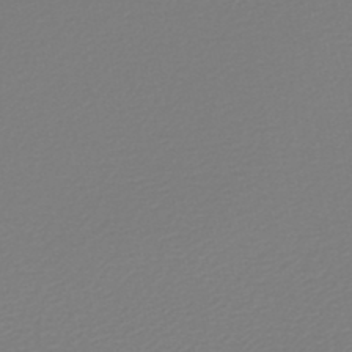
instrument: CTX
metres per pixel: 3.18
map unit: lHb
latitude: -46.5573
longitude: 72.6329
